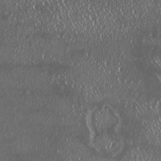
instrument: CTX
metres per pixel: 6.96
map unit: HNhu
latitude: -2.3117
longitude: 11.3699
